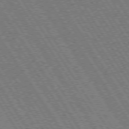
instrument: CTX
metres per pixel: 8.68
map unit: Hpe
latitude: 73.6505
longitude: -141.1781
